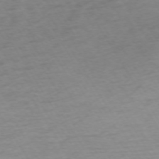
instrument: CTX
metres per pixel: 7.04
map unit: Ap
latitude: -73.4832
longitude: -69.0081
